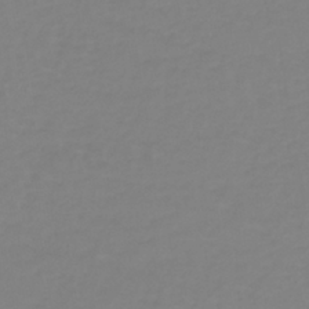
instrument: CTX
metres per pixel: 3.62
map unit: lHb
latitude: -41.2943
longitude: 60.0850
